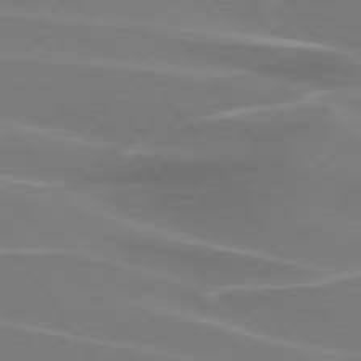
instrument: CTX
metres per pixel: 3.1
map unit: lApd
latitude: 74.5168
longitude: -61.9339
